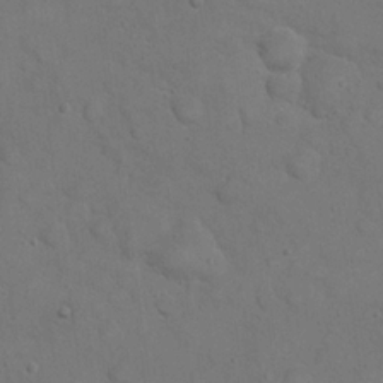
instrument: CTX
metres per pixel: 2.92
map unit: eHh
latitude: 21.4238
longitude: -59.5749
